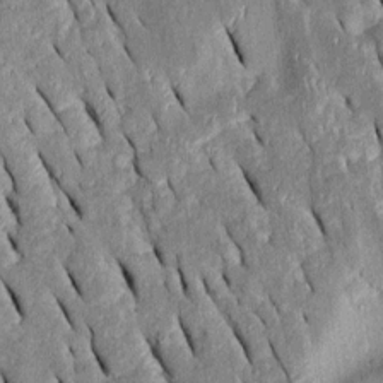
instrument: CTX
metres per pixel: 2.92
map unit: Htu
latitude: -0.6708
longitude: 150.2739
